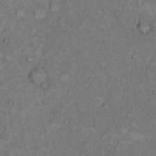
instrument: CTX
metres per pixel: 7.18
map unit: Hto
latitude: 8.8569
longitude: -59.1592
